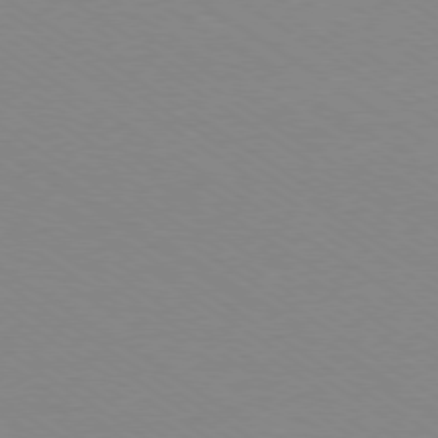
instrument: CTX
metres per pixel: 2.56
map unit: Ap
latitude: -78.8597
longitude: -84.6302
